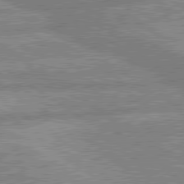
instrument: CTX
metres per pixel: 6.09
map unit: lApd
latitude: 80.1200
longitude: -169.2159
